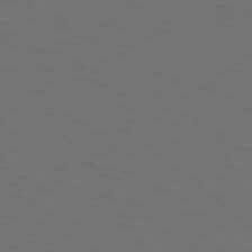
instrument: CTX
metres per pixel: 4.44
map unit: Hpe
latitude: 73.8395
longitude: -125.7827
